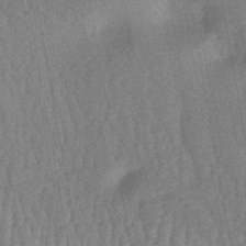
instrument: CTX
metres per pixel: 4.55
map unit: HNhu
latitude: -44.9542
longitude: 91.1431
